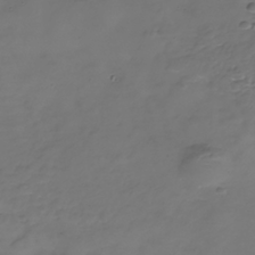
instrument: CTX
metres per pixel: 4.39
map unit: Nhe
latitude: -37.5021
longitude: -86.4601
